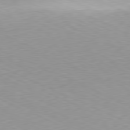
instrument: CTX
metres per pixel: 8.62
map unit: Ap
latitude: -81.4644
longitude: -69.3482
